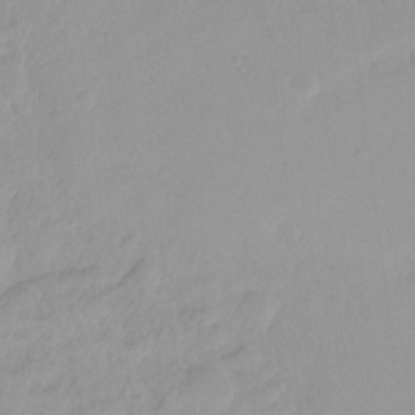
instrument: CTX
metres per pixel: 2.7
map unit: Hto
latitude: -8.6329
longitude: -42.4412
